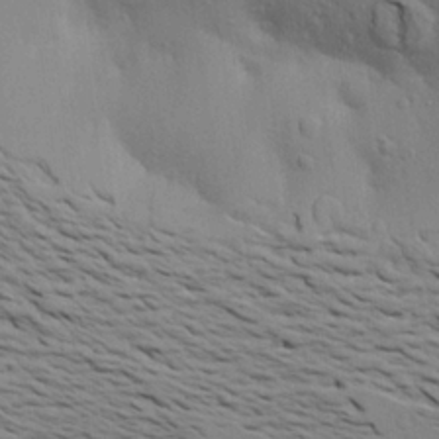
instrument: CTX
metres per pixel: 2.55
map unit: Aa
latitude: 20.7624
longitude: -148.2334
